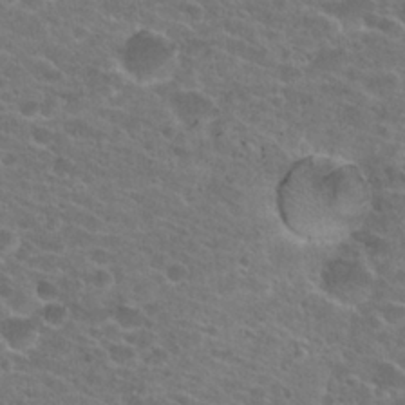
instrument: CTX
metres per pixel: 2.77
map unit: Hto
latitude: 23.9150
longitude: -44.3467
